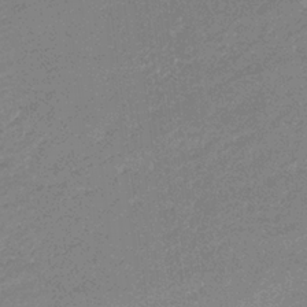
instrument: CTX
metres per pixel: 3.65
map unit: lHb
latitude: -33.9178
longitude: 69.1053
